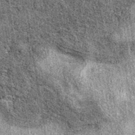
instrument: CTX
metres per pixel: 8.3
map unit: eAb
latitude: 38.4223
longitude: 105.9556
